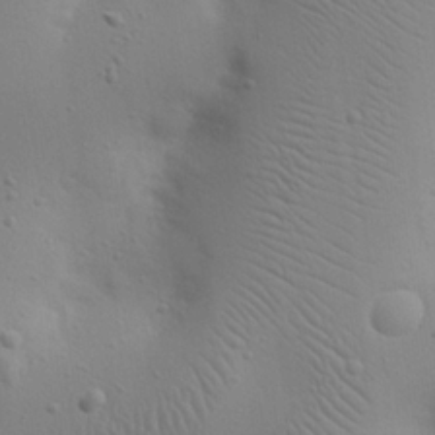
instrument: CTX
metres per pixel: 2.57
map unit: eHh
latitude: 24.8946
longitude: -69.9339
